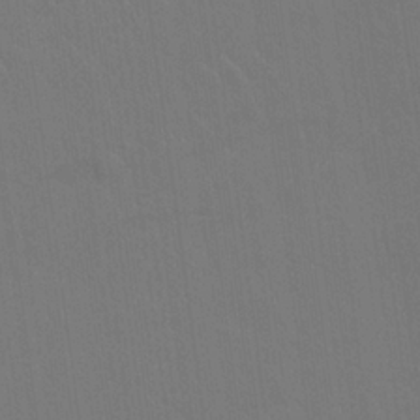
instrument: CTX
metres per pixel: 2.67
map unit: Nhu
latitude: 23.2726
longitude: -62.9703
